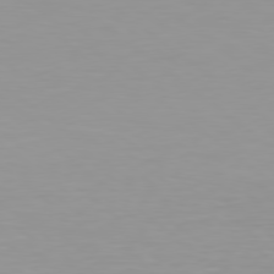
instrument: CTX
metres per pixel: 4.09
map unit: Hpe
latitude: 78.5357
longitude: -169.9906
